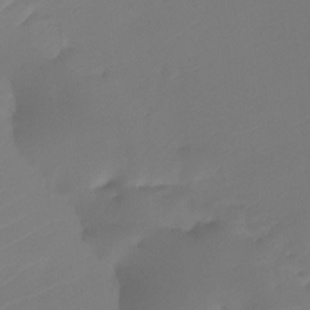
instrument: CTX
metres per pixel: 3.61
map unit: Htu
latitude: -13.3132
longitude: -49.6127
